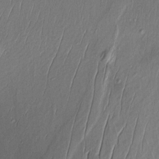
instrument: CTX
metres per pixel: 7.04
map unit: Aa
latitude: 8.8380
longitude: -132.1200
